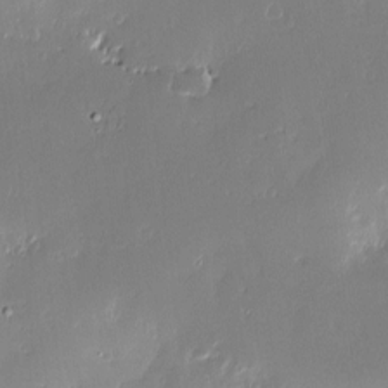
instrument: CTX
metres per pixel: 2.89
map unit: Nve
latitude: -7.7855
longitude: 173.1053
